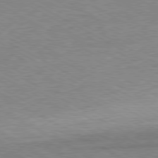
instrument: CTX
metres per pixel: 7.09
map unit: Ap
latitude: -80.8597
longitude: -87.0458
